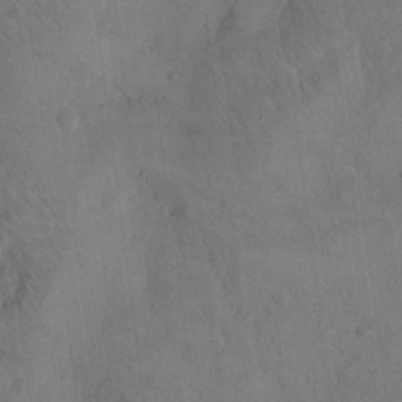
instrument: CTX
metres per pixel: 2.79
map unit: Hto
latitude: 13.8017
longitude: -59.8772
